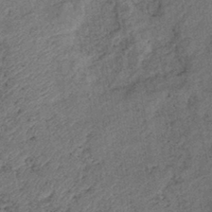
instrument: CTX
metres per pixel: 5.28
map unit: eHb
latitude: -39.4644
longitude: 77.7478
